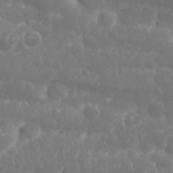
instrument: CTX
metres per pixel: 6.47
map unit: Nhu
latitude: 25.7260
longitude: -61.4804
